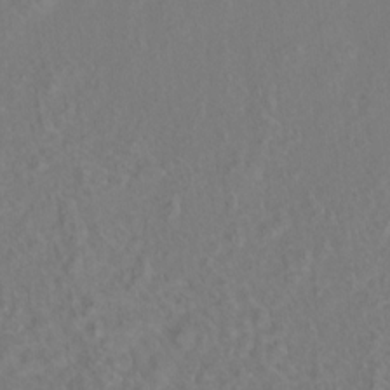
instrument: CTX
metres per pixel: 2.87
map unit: Hto
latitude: 6.7813
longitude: -31.3104
